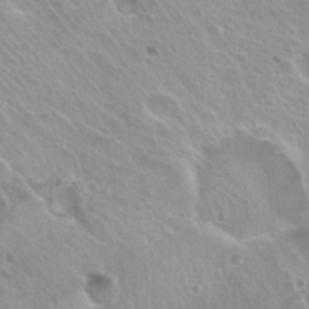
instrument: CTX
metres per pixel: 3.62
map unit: Hto
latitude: 20.4034
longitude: -33.8016
